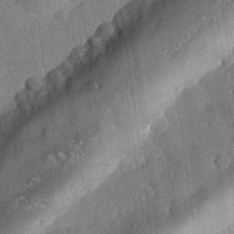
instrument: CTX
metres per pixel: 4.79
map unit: eHh
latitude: 27.7828
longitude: -81.6883
